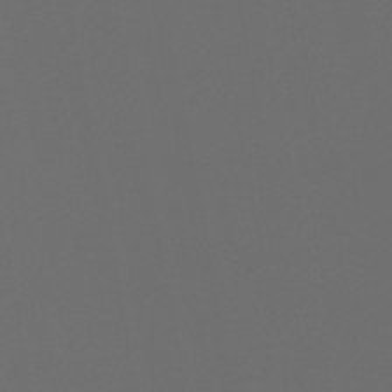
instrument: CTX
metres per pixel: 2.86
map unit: HNb
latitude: -47.1053
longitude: 56.7841
